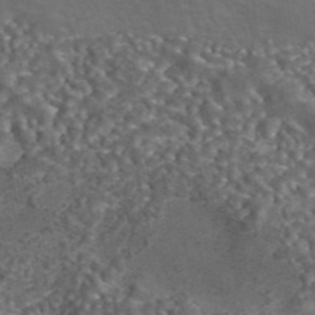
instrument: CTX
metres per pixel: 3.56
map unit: eAb
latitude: 43.1592
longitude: 105.4832
